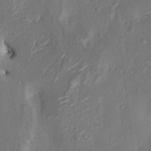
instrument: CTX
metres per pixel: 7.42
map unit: HNhu
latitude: 7.2159
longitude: -3.4804
